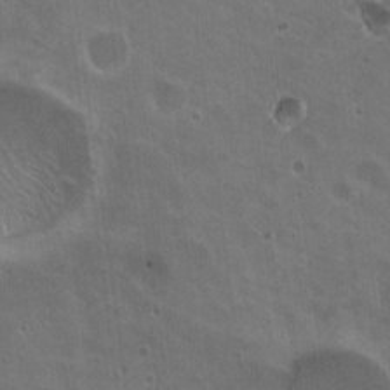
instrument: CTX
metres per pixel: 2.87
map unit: Nhu
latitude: 19.5182
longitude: -30.3090
